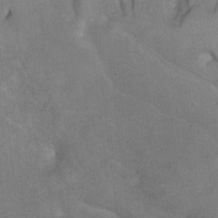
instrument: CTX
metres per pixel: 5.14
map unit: Htu
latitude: -7.3698
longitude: -65.4048
